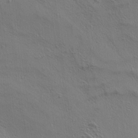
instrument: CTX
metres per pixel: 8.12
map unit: lAa
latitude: 4.5168
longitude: -112.8380
